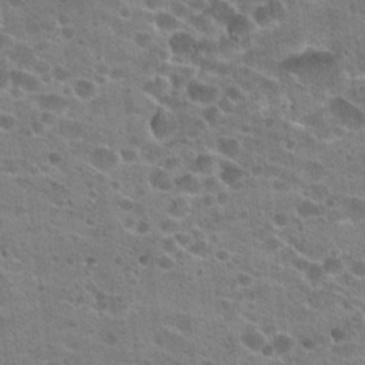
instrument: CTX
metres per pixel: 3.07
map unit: Hto
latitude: 22.7246
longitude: -42.9325
